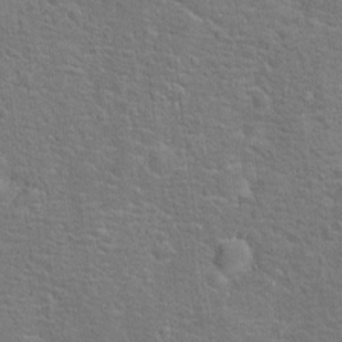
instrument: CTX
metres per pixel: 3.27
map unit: Hto
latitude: 17.7828
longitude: -42.9325
